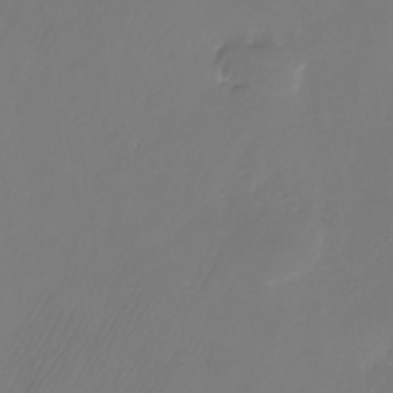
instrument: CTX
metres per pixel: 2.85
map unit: Nhu
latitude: -26.3306
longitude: -71.2537
